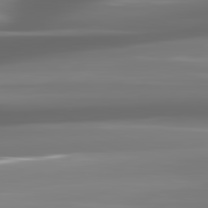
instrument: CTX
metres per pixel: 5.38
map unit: lApd
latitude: 81.8394
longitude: -136.1200
